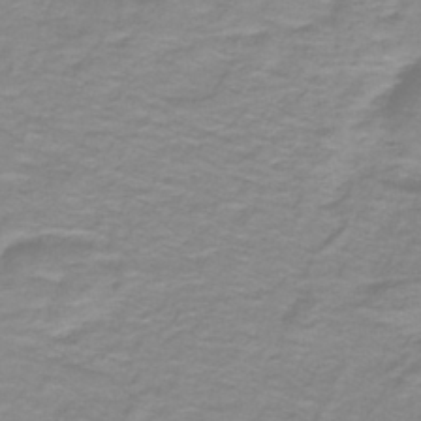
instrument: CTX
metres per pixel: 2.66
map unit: lHb
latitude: -41.3509
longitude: 56.3684
